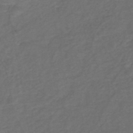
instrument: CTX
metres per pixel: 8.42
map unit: eHh
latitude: -44.0283
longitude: -29.8961
